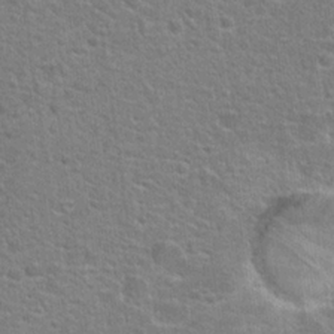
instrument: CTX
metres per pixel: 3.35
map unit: Hto
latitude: 22.8947
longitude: -46.9703
